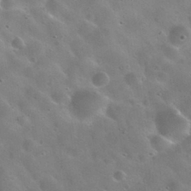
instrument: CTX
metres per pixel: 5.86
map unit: Nhu
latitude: 30.9136
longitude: -55.5749
